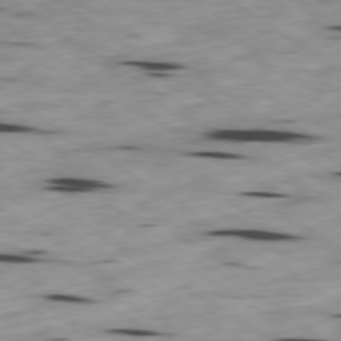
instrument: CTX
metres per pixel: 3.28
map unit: Ap
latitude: -79.9556
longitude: -101.3671
